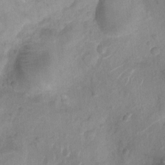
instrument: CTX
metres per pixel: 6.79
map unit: Ht
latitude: -10.0283
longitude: -21.3671
